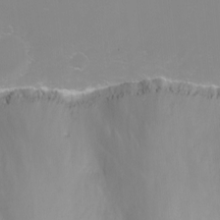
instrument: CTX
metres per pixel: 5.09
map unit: Nhu
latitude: -4.3117
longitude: -75.8961
